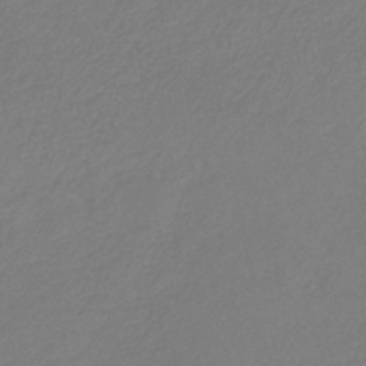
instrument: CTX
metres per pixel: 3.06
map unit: eHb
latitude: -29.5210
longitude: 66.2361
